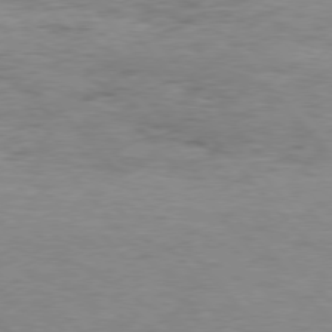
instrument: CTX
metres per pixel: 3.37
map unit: Hpe
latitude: 75.9150
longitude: -146.9703
